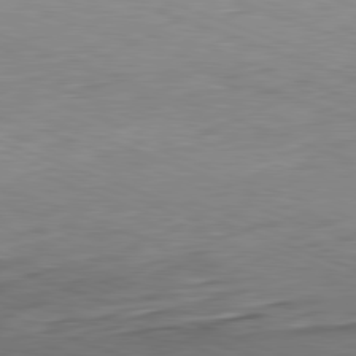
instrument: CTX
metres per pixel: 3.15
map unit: Hpe
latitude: -82.1606
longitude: 15.8234
